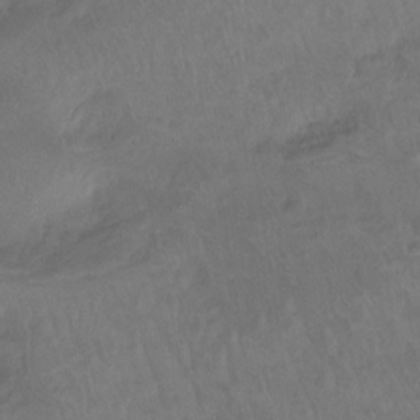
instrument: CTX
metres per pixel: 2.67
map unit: Ht
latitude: -14.0661
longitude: -43.9339
